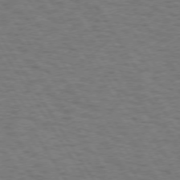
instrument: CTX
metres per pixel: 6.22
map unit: Hpe
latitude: 72.7625
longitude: -129.6127
